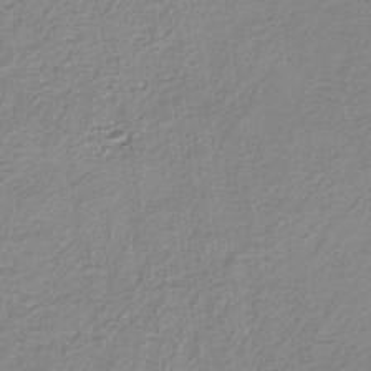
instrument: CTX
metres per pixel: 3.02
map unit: eAb
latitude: -38.2740
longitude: 52.1605
